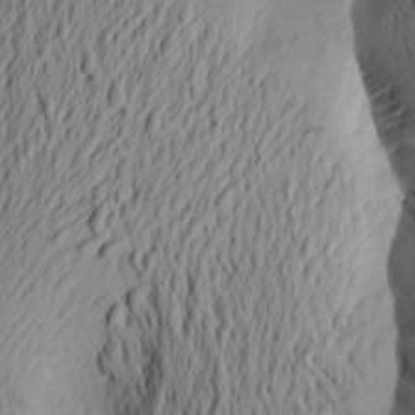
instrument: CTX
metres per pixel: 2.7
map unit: Aa
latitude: 24.1388
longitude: -149.2348
